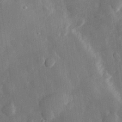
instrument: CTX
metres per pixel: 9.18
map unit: eHh
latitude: 29.0458
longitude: -79.3671
